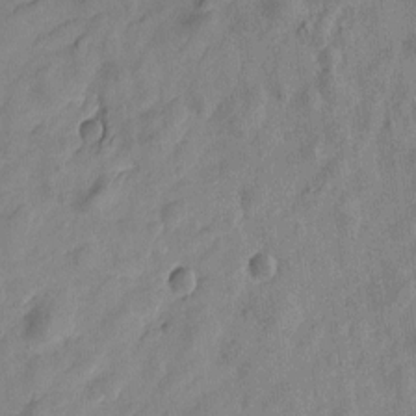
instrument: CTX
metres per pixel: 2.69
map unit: Htu
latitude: -1.9179
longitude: -176.4790
